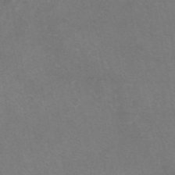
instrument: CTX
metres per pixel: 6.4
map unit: eAb
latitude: 47.4238
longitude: 120.3117
